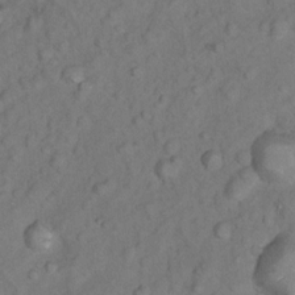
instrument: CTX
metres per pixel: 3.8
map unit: Nhu
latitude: 9.3293
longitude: -23.2537
